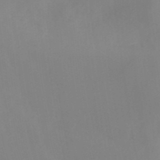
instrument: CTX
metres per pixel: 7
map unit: Ht
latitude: -15.3321
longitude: -55.8772
